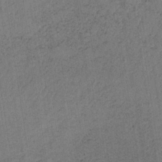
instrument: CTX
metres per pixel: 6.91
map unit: lHb
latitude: -35.0486
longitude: 62.8786
